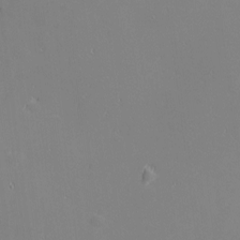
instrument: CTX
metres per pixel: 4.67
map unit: eHh
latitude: -2.5573
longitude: -80.8758
